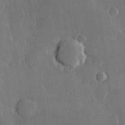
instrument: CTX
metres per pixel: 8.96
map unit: Hve
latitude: 22.7057
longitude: 148.1039
